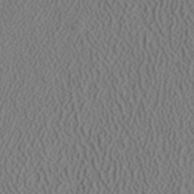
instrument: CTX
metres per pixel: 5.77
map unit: ANa
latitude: 41.3670
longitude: 27.3131
